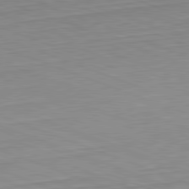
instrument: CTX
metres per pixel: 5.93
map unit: Hpe
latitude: -82.4251
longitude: 12.8219
